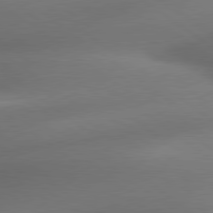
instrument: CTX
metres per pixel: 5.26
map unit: lApd
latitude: 79.7639
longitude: -167.7260
